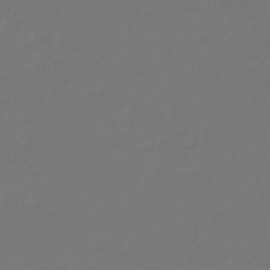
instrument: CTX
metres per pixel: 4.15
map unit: HNb
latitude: -47.0297
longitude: 56.2739
